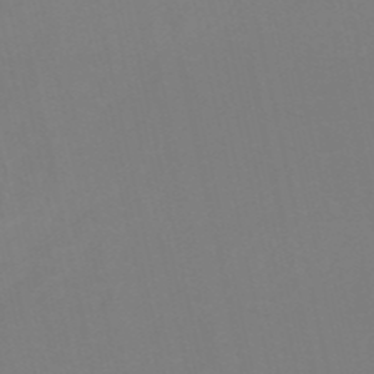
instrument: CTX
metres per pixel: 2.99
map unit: eHh
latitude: -53.4454
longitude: -24.4034
